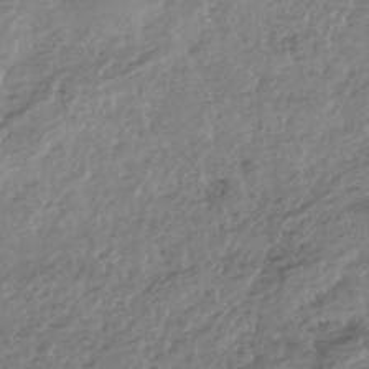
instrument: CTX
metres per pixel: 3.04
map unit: HNhu
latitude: -44.2173
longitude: 97.6911
